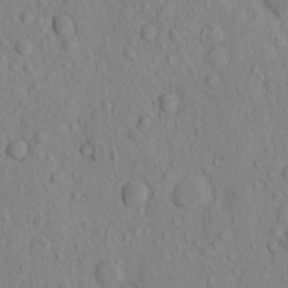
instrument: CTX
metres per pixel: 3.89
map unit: eHh
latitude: -1.0298
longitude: 18.1795
